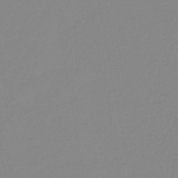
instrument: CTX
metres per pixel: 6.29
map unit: HNb
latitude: -45.0298
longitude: 54.8408
